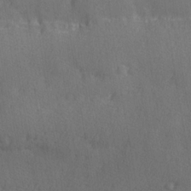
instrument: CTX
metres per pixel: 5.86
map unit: Ave
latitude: -8.0283
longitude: -120.4223
